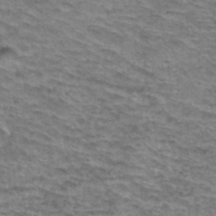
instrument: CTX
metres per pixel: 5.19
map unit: Hto
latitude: 36.3656
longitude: -43.4615
